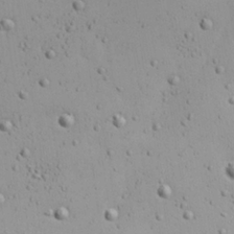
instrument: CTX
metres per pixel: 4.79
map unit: Nhu
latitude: 23.0269
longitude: -72.3846
